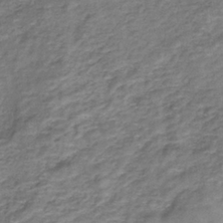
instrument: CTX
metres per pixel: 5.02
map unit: HNb
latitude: -36.2550
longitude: 51.1053
